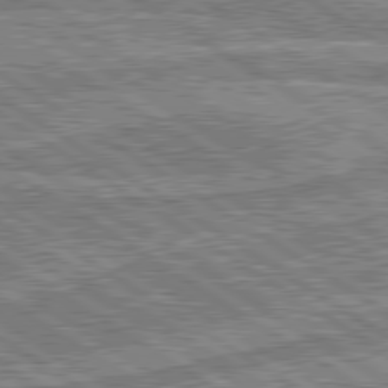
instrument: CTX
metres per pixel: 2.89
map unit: lApd
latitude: 80.1011
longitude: -179.9717
